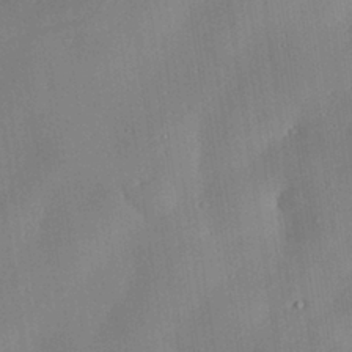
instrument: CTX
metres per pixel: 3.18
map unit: eHh
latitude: 30.0633
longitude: -82.2900
